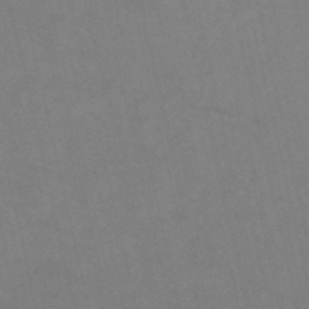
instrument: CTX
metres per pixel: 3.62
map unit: HNb
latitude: -53.5966
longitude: -47.7828
